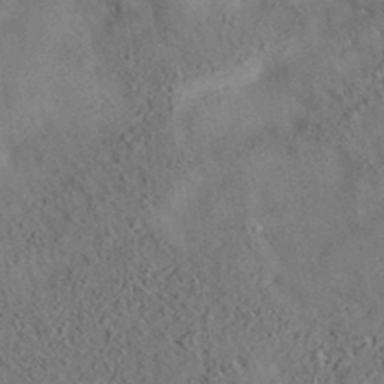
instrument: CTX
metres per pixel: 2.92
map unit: eAb
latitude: 35.1970
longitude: 109.1242
